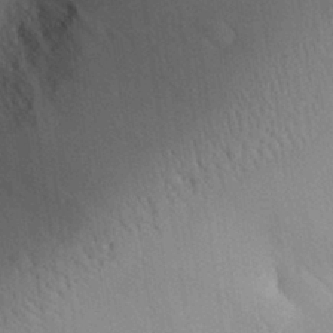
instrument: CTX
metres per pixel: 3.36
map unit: Aa
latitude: 29.8016
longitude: -144.3467
